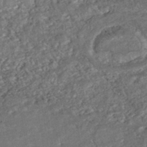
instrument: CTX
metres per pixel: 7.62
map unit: ANa
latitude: -43.3887
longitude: 108.0094
